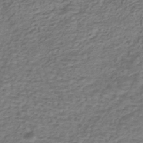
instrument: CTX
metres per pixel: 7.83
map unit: HNhu
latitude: -42.9730
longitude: 101.6343
